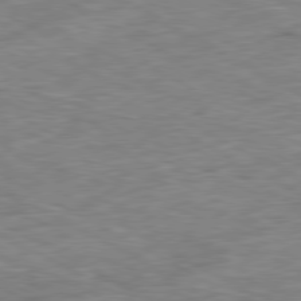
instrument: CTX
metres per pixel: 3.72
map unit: Ap
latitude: -80.9164
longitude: -73.8962
